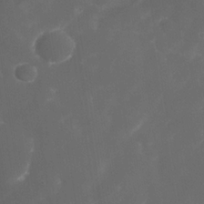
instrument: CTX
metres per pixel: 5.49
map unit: Nhe
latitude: -34.4440
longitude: -145.3481
